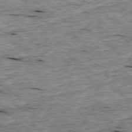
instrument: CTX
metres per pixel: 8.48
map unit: Ap
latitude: -78.9163
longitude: -88.3279
